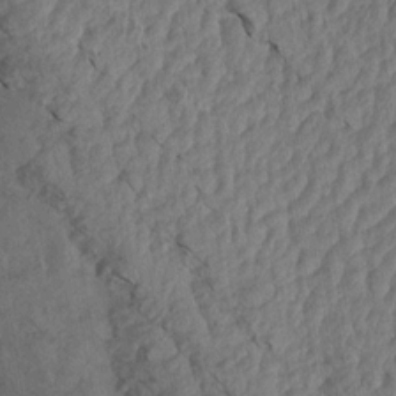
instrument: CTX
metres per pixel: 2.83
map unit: Aa
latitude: 14.2334
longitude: -144.5734
